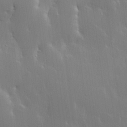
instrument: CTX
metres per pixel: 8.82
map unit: lHvf
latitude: 18.0255
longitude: -117.5371
